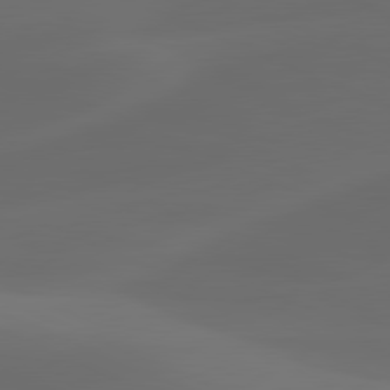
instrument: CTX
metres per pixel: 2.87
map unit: lApd
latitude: 80.8947
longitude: -83.0836
